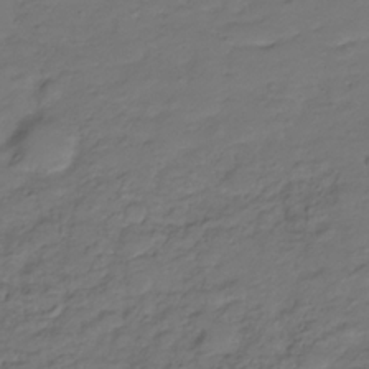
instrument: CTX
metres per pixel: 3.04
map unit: Hve
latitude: -28.2173
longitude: 91.4833
